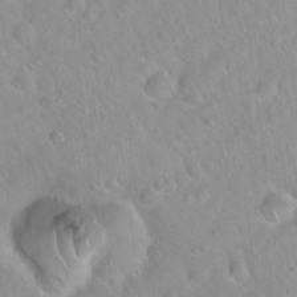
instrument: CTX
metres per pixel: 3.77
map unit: Hto
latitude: 20.6302
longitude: -53.2726
